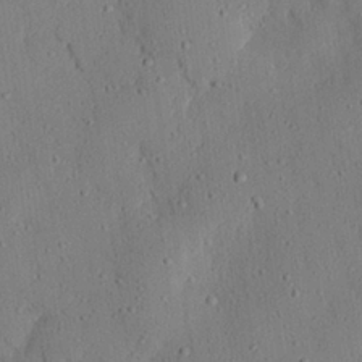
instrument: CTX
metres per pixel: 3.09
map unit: eHh
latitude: 26.2712
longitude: -80.1200
